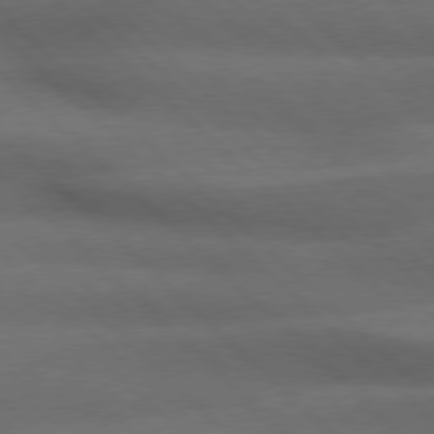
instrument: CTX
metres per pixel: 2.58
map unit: Hpe
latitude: 77.3481
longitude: -156.8002
